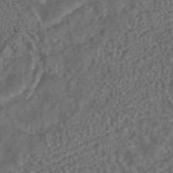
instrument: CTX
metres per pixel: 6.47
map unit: ANa
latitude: 43.1781
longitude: 23.7667
